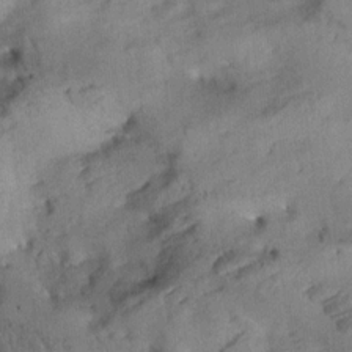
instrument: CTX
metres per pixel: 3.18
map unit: Aa
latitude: 10.7246
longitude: -143.1970
